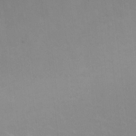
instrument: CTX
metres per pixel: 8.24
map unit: HNhu
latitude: -0.1795
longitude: -3.9339
